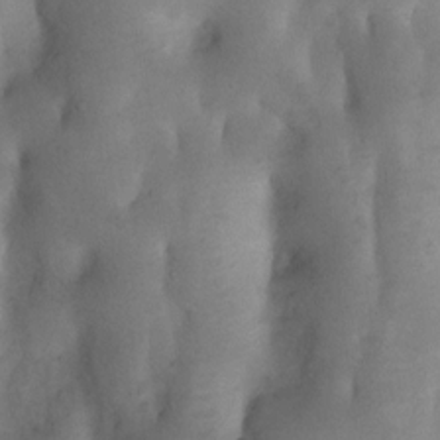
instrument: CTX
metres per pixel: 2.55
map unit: Nhu
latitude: 8.0633
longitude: -22.5168
